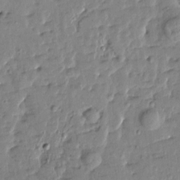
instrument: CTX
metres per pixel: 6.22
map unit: Htu
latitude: 1.0269
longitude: 179.9556
